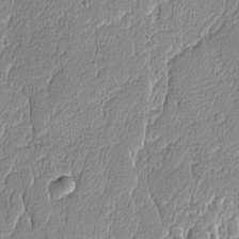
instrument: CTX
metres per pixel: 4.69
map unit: lAvf
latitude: -8.4440
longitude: -114.2333
